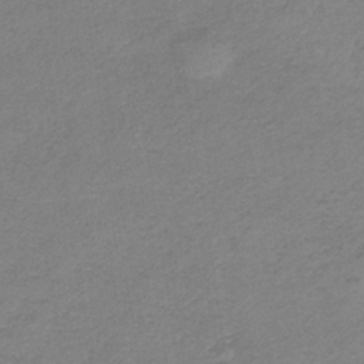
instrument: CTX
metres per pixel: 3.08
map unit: HNb
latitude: -35.5021
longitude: 56.1228
